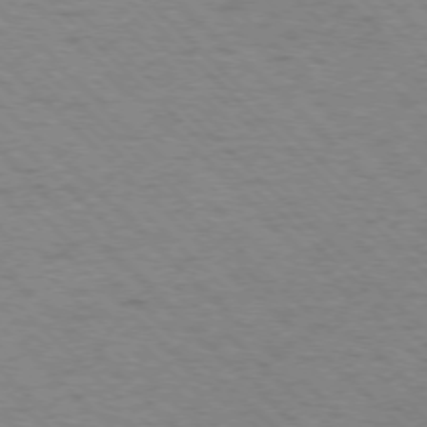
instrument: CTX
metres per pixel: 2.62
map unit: Ap
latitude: -75.6911
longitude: -79.9717
